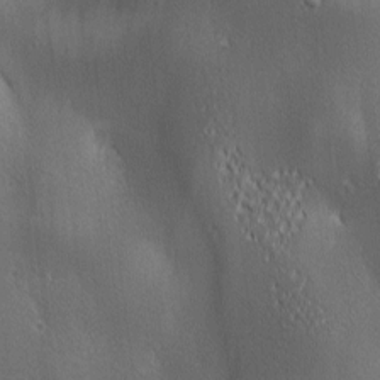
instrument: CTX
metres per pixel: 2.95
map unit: lAa
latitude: 2.1011
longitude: -116.9514
